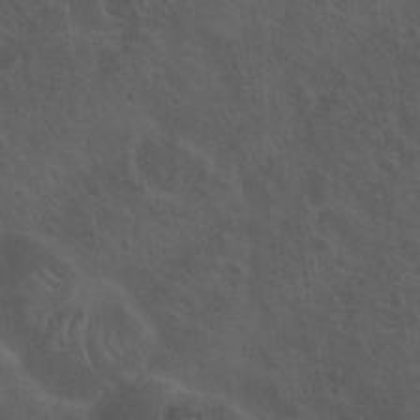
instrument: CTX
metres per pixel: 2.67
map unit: Hto
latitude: 19.2915
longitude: -54.1389
